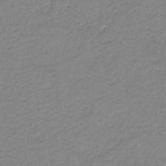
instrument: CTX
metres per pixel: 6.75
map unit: eHb
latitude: -36.5007
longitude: 74.7652
